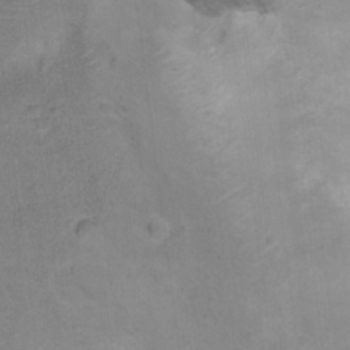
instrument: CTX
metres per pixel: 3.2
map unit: Ht
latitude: 12.0822
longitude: -39.8394
